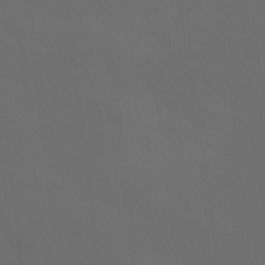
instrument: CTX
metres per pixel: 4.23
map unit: HNhu
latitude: 0.1577
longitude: -2.4412
